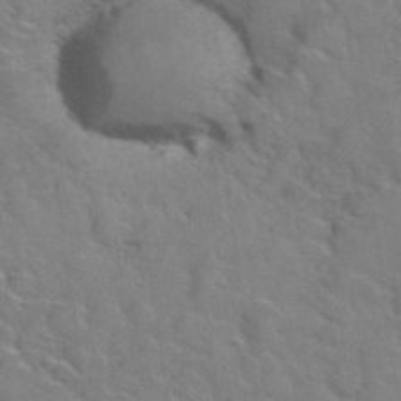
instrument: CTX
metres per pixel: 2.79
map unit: Hto
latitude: 38.8380
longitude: -44.0822
